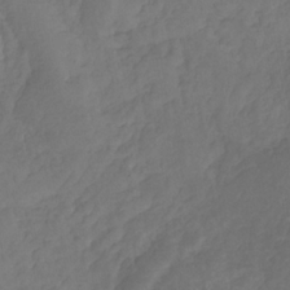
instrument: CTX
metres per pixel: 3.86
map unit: eHb
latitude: -32.7841
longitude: 72.0850
